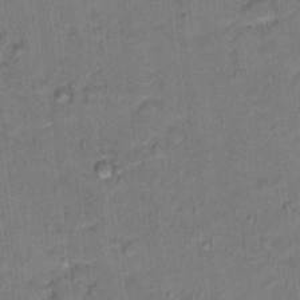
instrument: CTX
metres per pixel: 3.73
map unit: Hto
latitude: 15.4049
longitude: -31.4238
